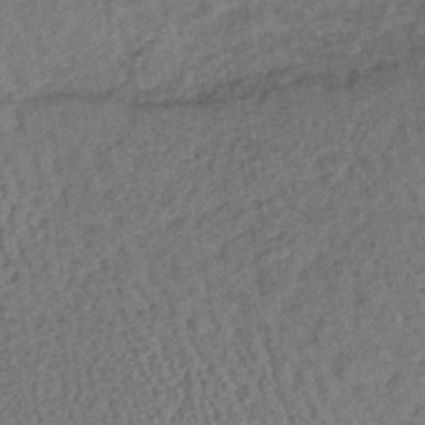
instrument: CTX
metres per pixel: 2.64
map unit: lHb
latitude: -39.5777
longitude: 62.5196
